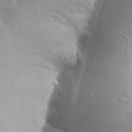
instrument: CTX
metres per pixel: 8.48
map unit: Aa
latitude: 25.9528
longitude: -148.2145
